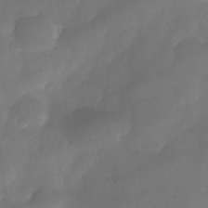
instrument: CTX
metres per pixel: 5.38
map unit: Nhe
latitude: -34.1606
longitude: -145.6883
